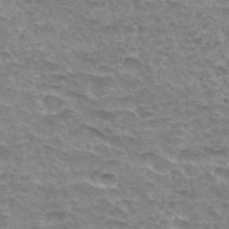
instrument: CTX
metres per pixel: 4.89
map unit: Hto
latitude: 31.6883
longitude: -48.0444
